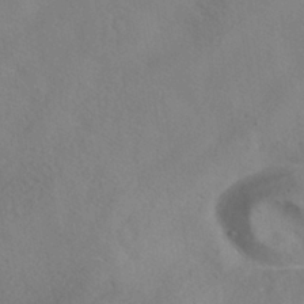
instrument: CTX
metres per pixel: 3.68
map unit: HNhu
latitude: -40.4251
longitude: 100.9919
